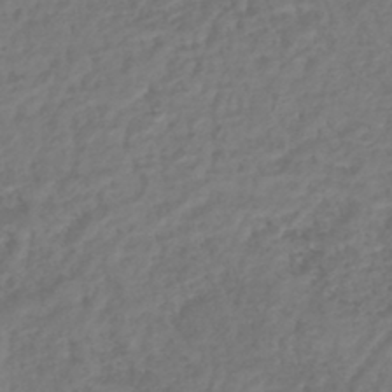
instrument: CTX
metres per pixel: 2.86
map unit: lHb
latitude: -40.7841
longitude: 73.5966
